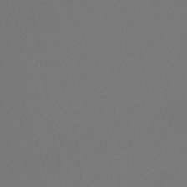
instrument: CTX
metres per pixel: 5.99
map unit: lHb
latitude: -43.6910
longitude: 75.9556
